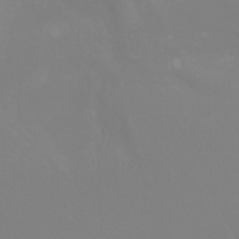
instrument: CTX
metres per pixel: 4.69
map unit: Nhu
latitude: -5.1809
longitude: -79.6127
